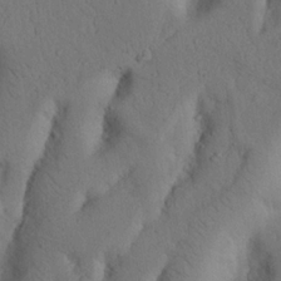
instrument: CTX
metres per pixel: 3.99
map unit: Nhu
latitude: 20.1767
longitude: -75.6316
